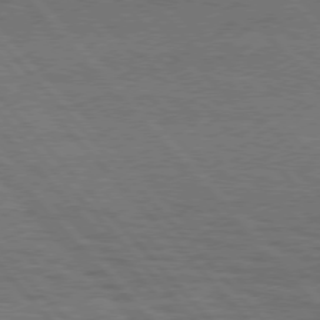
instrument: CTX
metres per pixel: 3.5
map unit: Hpe
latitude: 75.9906
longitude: -138.3845
